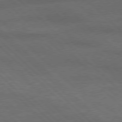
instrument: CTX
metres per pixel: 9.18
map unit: Hpe
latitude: 77.2537
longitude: -156.9513
